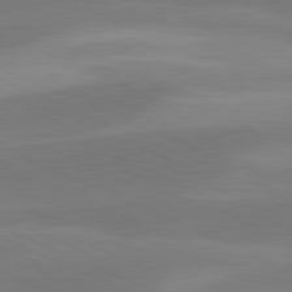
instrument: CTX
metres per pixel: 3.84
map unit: lApd
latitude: 81.4237
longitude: 125.1998
